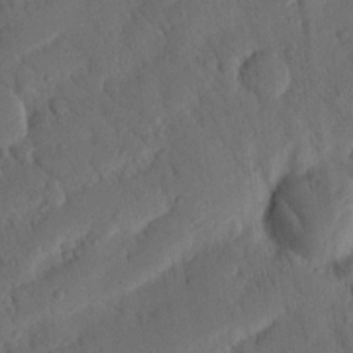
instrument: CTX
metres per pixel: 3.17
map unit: Nhu
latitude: 19.3670
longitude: -78.0822
